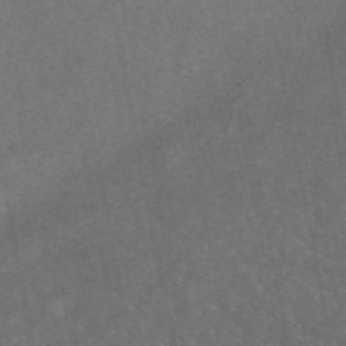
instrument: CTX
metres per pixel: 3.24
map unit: eAb
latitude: 46.6113
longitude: 128.1228
